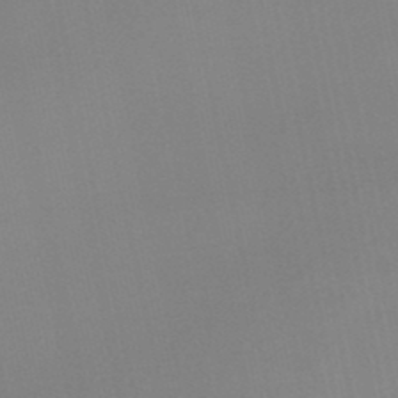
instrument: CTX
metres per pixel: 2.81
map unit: lHb
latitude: -45.2943
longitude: 67.2565
